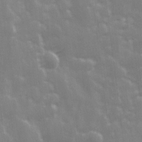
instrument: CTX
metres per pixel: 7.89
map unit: Ave
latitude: 13.1781
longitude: -104.1389
